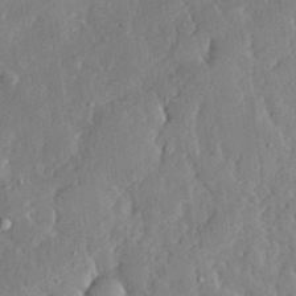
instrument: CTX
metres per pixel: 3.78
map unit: lHvf
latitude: 33.4049
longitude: -92.0444
